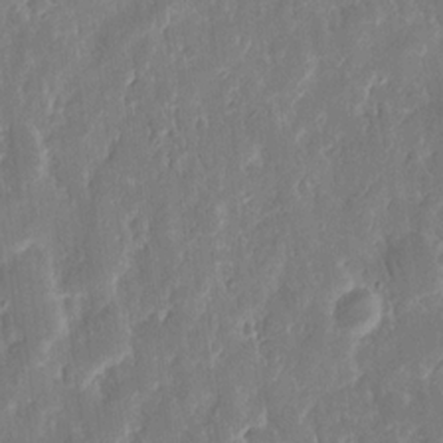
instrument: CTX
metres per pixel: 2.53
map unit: eHh
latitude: 13.1403
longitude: -72.7058
